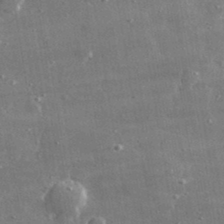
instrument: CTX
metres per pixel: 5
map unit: lHvf
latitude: 31.2915
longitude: -91.1214
